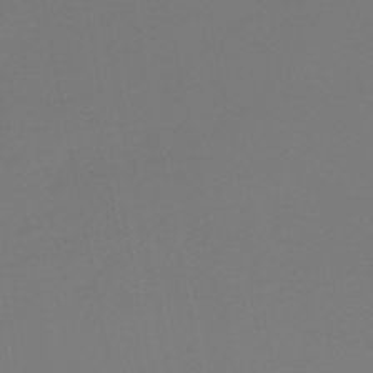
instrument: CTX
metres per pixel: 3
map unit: lHb
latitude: -44.4818
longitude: 75.1432
